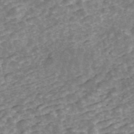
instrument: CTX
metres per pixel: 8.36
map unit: ANa
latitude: 45.1781
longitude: 29.3699
